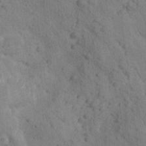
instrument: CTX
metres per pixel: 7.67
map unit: Htu
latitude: -0.0283
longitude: 174.3117
